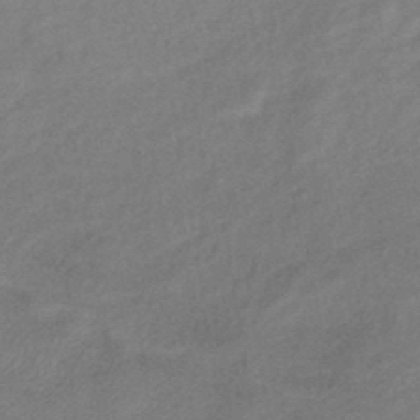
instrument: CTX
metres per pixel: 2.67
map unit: eHb
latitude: -41.5966
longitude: 83.5588
